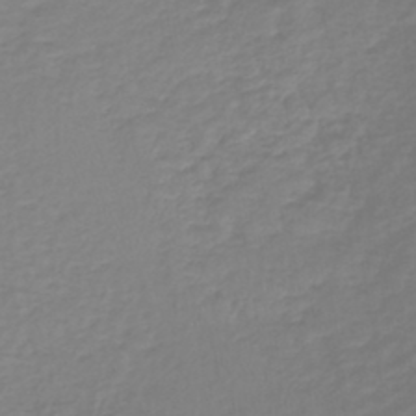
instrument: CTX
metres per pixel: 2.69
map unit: lHb
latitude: -42.1227
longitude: 71.3888
